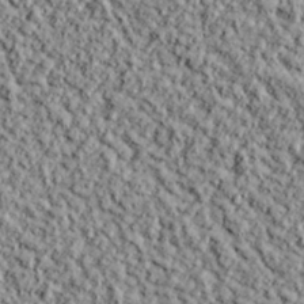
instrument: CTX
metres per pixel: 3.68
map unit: lHvf
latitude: 38.2900
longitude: -91.4615
